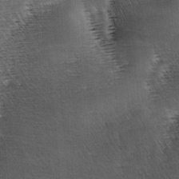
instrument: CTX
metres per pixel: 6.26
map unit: lAa
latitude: -8.5385
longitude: -124.9135
